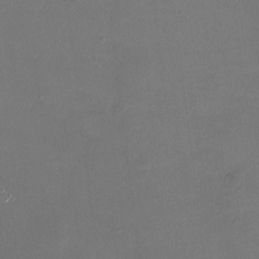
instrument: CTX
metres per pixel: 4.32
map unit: HNhu
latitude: 7.1214
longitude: 9.1053
